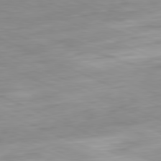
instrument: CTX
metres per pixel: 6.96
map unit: Ap
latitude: -81.7100
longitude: -69.3671
